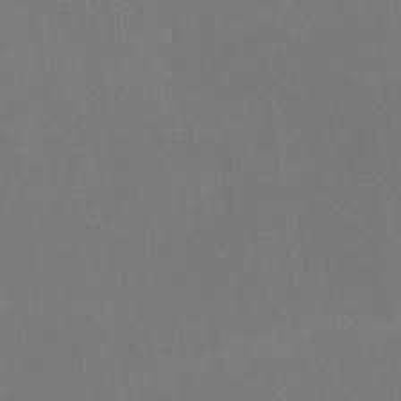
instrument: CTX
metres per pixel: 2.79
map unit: lHvf
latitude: -10.0283
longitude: -100.4223
